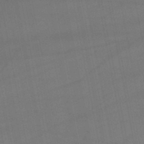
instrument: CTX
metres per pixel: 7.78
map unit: lHb
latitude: -47.1998
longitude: 73.7100
